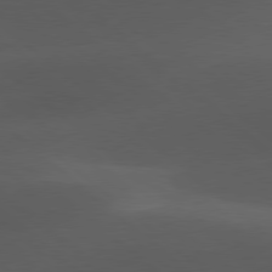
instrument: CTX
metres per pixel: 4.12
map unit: lApd
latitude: 78.0633
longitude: -54.8191
